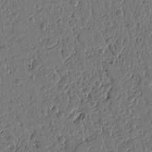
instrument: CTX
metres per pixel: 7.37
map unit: Ht
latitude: 9.4804
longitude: -78.0255
